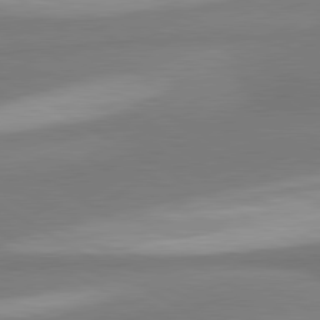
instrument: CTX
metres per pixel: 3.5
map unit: lApd
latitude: 80.2522
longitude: 177.5210
